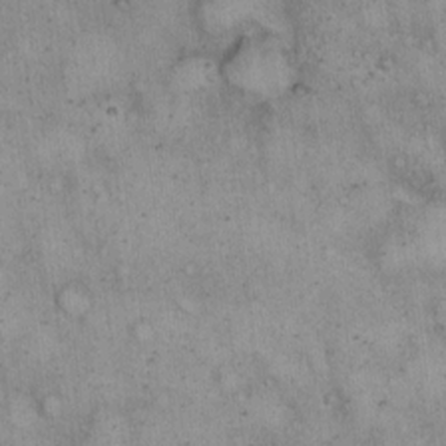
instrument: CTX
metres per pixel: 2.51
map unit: eHh
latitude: 14.7058
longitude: -64.3089
